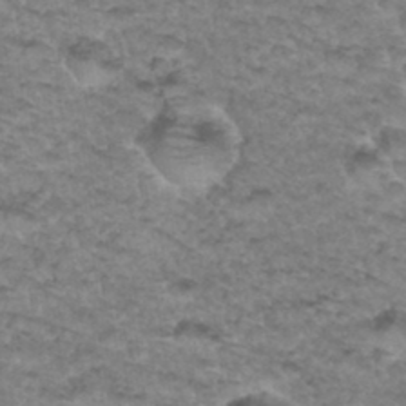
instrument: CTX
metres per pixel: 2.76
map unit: Hto
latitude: 34.8569
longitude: -47.7072
